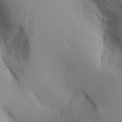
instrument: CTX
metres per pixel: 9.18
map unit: Aa
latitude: 27.6694
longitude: -132.6679
